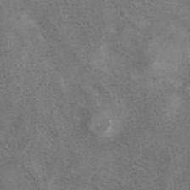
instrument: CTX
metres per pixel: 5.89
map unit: ANa
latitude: 42.1389
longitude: 15.0109
